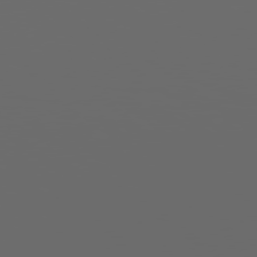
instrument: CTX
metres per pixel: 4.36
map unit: Hpe
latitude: 77.9528
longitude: -179.6505
